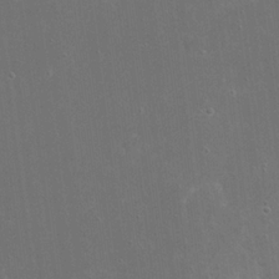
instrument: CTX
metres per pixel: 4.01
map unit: eHh
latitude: 20.1767
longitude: -69.4049
